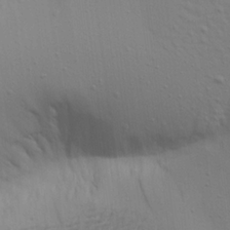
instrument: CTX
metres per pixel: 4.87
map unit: Aa
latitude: 20.8947
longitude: -142.5357
